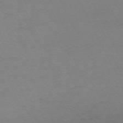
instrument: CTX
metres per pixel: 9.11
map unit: Hpe
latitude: -70.7463
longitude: 15.4266
